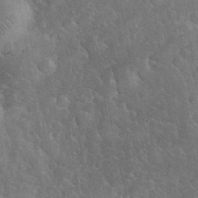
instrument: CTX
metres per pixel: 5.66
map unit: eHh
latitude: 32.8947
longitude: -66.1388
